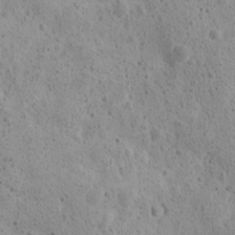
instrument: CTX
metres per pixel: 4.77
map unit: Ave
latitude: 11.1781
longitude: -105.8773
